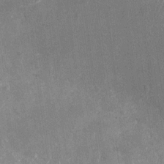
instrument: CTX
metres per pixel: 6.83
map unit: Nhu
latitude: -24.3873
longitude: -71.9339
